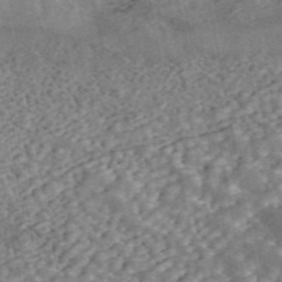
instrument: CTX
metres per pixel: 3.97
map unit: ANa
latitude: 44.8380
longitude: 46.2739
